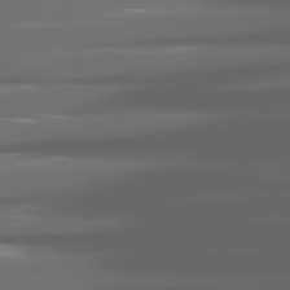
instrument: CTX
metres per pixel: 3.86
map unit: lApd
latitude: 80.7624
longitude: -141.3292
